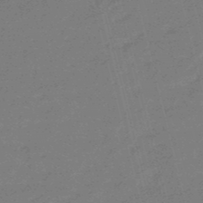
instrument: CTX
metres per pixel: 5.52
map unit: eHb
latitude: -48.3118
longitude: 87.1620
